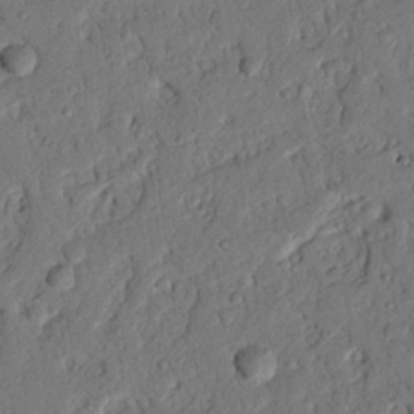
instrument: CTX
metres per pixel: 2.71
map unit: Nhu
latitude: 21.2159
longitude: -77.1781
